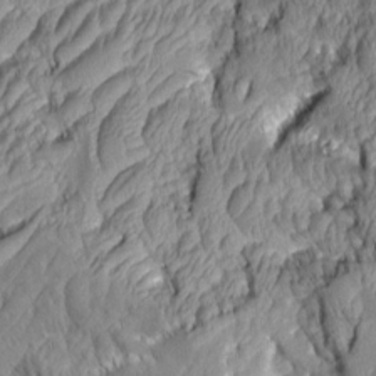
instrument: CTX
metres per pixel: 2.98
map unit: Aa
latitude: 7.0458
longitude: -128.7813
